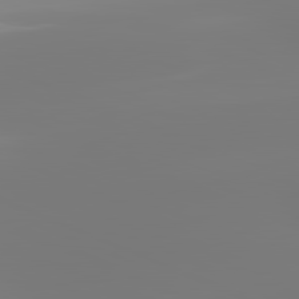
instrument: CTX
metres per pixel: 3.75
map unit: lApd
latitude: 81.8772
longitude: -149.5371
